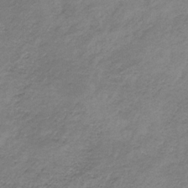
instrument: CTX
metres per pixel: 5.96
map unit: HNb
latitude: -33.3510
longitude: 61.9178
